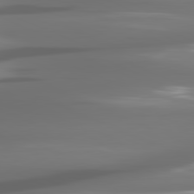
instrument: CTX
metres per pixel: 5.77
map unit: lApd
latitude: 81.4048
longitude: -142.6491
